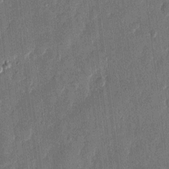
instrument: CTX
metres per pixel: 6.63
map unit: eHh
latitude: 13.6694
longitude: -71.2537
